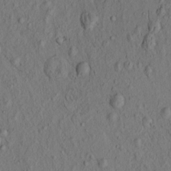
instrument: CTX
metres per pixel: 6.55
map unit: eHh
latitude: -1.2565
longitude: 18.7085
